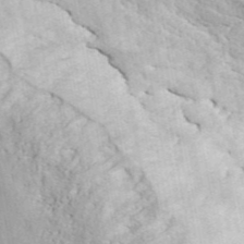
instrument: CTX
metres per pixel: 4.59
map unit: ANa
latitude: 44.3845
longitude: 47.4643
